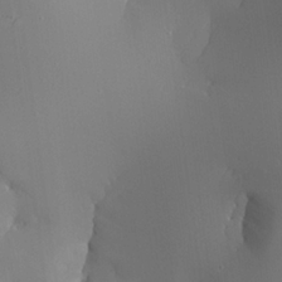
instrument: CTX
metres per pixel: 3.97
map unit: Aa
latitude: 23.5182
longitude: -127.0459
